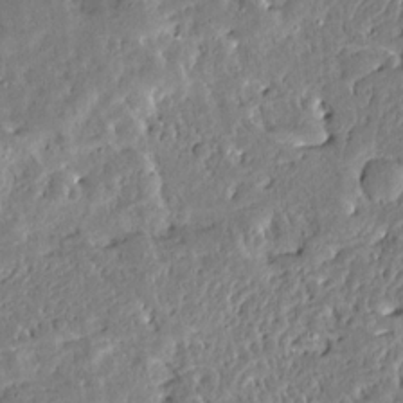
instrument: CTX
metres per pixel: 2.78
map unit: Aa
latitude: 13.8206
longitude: -139.9528
